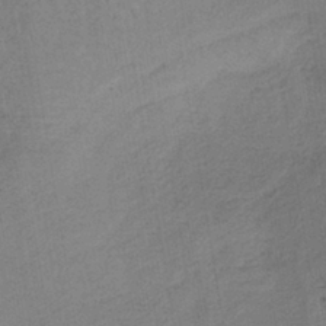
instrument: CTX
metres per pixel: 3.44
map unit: lHb
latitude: -38.2173
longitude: 72.6707
